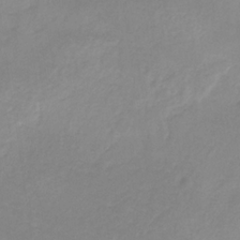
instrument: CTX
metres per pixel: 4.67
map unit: HNb
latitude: -31.9556
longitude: 61.6722
